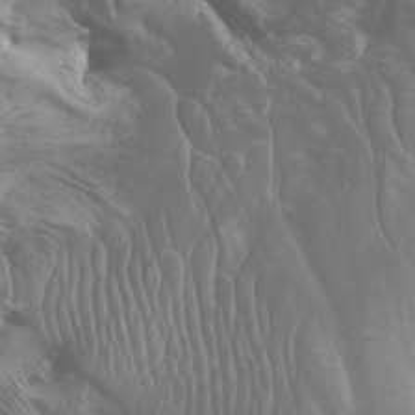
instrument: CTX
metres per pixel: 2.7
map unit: Htu
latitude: -5.1809
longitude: -75.8583
